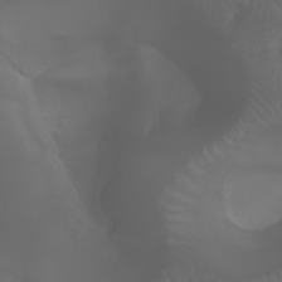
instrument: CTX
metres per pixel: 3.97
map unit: Aa
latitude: -7.4265
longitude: -73.2159
